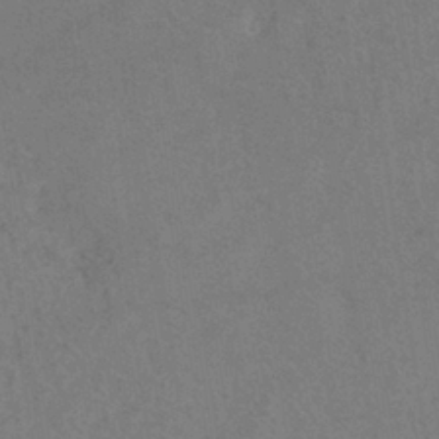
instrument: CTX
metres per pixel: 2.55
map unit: eHh
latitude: -39.4832
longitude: -27.0836
